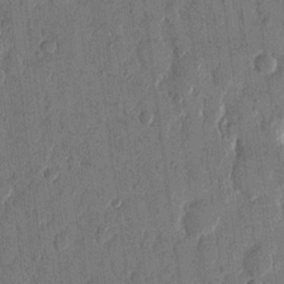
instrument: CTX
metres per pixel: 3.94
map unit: eHh
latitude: 13.5560
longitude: -68.6491
